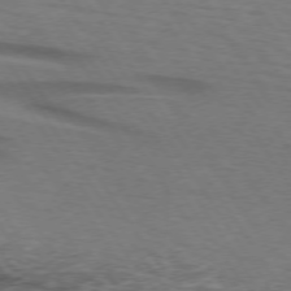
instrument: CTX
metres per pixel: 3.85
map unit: lApd
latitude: 73.7639
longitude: -76.1389
